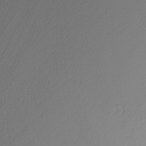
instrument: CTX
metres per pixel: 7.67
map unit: Nhu
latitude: -4.8975
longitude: -94.9325
